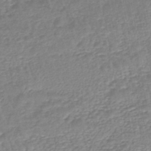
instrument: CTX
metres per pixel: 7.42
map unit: lHb
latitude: -45.3132
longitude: 77.7667
